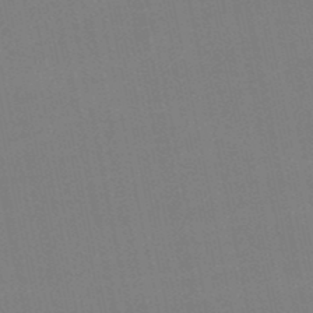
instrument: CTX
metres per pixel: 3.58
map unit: lHb
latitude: -49.8801
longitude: 71.0675
